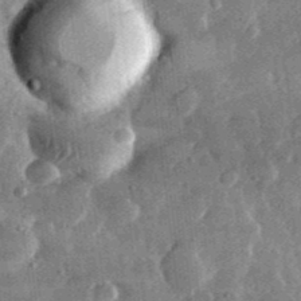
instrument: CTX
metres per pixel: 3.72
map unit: lHvf
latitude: 31.6127
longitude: -90.3656
